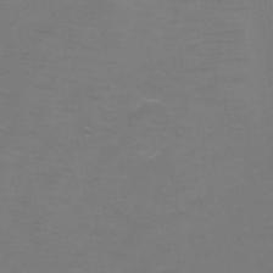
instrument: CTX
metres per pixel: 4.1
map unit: Ht
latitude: 1.6127
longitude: -32.9136
